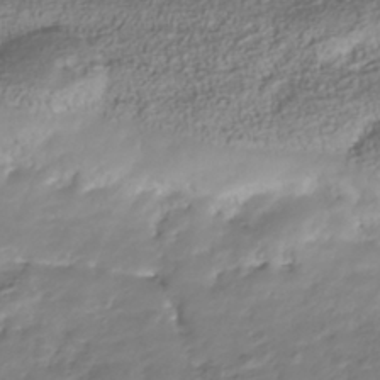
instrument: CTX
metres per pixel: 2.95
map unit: Nhu
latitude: -41.2187
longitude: -85.6883
